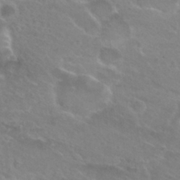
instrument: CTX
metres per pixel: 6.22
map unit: Hto
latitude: 26.6869
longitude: -39.6505
